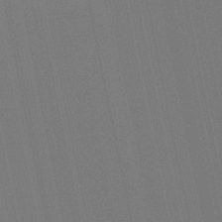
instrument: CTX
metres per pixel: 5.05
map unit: lHb
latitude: -46.2739
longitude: 77.8233
